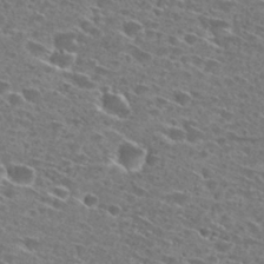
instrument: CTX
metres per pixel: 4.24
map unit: Hto
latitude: 27.8206
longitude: -46.3657
